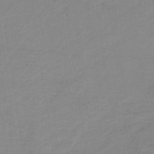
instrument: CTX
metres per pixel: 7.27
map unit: lHb
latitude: -34.2739
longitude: 68.5762
